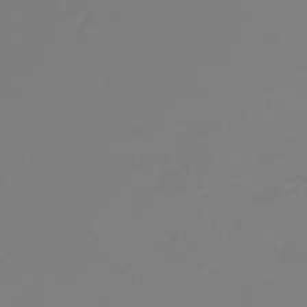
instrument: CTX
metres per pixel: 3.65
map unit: HNb
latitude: -46.6140
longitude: 56.3684
